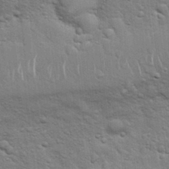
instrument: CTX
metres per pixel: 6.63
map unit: Hto
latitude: 19.0080
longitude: -51.9906
